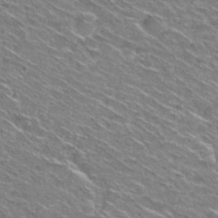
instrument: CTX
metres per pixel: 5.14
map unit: Hto
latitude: 29.7638
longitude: -47.2348
